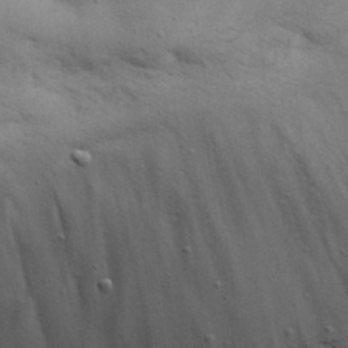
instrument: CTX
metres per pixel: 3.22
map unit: lHvf
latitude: 31.0648
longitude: -93.1592
